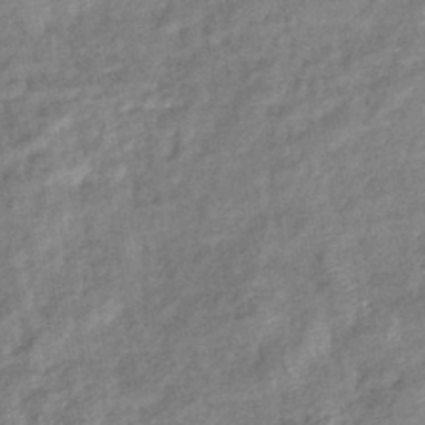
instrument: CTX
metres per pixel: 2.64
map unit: eHb
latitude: -39.7667
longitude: 80.8030
